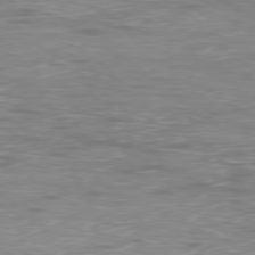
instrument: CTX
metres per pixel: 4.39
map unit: Ap
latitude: -78.5951
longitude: -63.1592
